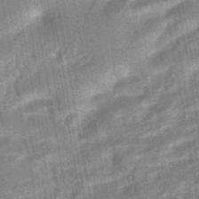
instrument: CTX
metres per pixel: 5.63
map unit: HNhu
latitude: -45.1620
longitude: 91.1243
